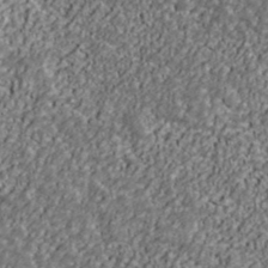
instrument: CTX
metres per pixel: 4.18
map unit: Ave
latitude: 40.9702
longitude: -111.7828
